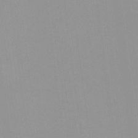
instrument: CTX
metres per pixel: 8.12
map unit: HNhu
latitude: -0.7841
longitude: -5.8205
